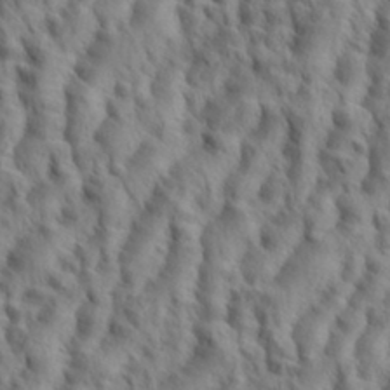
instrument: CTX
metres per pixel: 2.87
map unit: eHh
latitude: 35.0836
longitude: -138.3278
